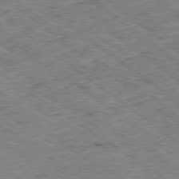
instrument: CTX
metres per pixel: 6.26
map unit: Ap
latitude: -79.4265
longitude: -51.4048
